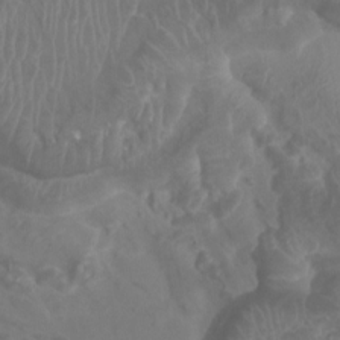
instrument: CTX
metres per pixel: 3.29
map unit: Htu
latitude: 3.6883
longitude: -20.0633
